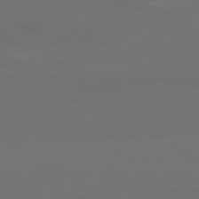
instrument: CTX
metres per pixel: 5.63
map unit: Ap
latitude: -79.3509
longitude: -61.8016
